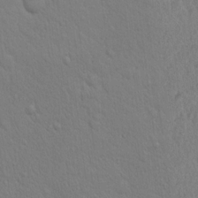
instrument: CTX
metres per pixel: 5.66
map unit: eHh
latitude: 18.7435
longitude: -62.8380
